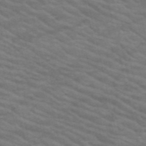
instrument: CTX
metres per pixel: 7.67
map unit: HNb
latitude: -53.2376
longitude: -44.9136
